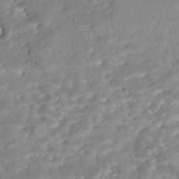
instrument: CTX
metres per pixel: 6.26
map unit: Nhe
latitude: -48.2740
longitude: -173.1403
